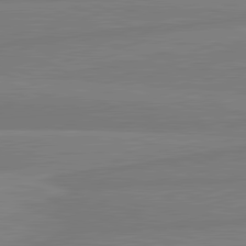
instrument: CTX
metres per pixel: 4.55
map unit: lApd
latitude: 81.8205
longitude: -175.1403
